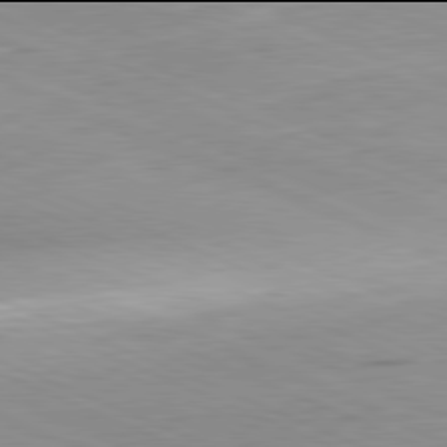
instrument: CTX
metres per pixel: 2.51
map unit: Hpe
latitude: -82.0094
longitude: 13.6911
